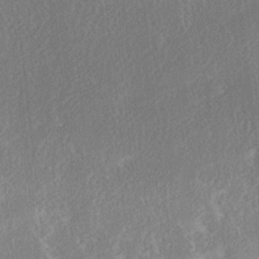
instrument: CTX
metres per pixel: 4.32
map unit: Ave
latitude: 18.0444
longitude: -137.4427
